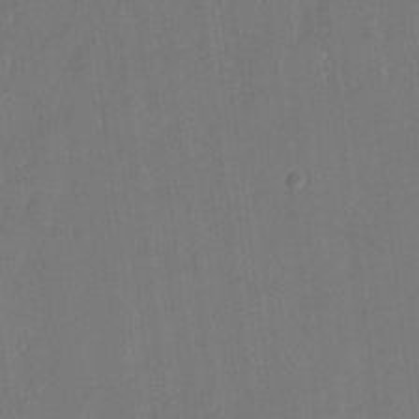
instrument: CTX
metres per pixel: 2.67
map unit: eHh
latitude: 13.3482
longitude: -70.8002
